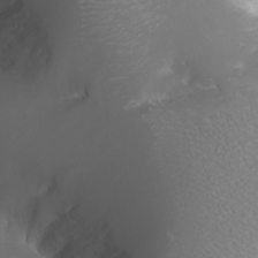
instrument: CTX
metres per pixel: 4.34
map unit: Nhu
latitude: -9.0675
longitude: -80.3845
